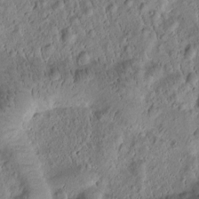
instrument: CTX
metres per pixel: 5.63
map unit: Htu
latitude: -1.7856
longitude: 171.4455
